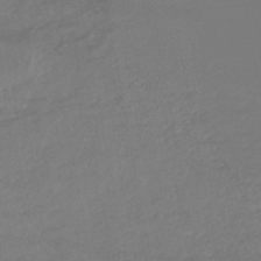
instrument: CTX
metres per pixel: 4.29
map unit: lHb
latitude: -46.7841
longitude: 75.5777
